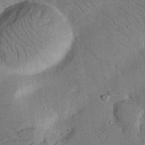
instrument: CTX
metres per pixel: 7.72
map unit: Nhu
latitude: 23.6694
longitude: -73.7450
